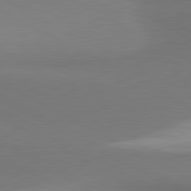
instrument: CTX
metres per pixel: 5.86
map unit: lApd
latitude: 81.1781
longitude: 174.2739
